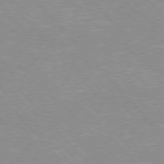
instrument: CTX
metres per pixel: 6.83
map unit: Hpe
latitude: 76.2900
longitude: -152.3090
